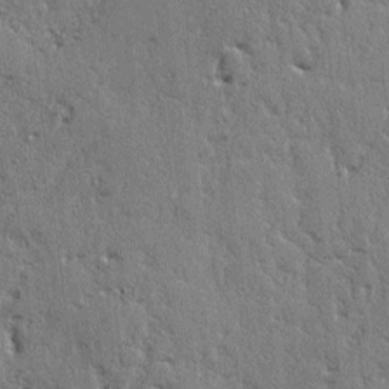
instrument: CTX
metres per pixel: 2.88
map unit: lAvf
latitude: -2.8219
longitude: -105.5749
